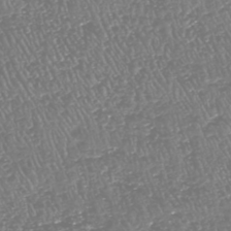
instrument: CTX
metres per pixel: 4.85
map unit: HNhu
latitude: -48.0283
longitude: 29.2187
